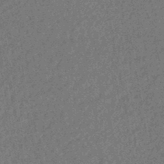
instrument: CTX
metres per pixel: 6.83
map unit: HNhu
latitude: -45.8611
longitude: 99.4265
